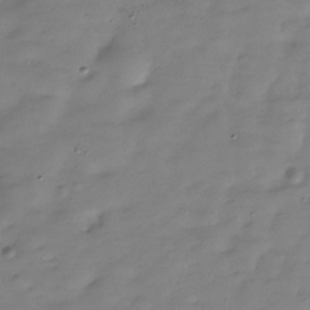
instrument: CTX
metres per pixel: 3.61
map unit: Hve
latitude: -30.3873
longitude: 91.1243
